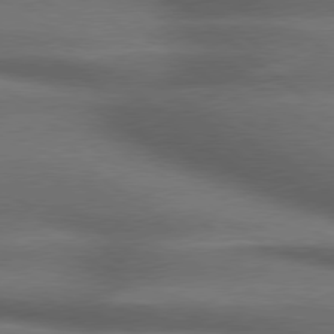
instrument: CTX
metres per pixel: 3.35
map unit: lApd
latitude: 79.2159
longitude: -118.0822
